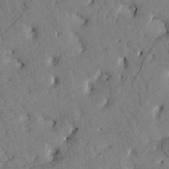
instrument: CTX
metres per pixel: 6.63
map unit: Htu
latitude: 0.7246
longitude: 179.4076
